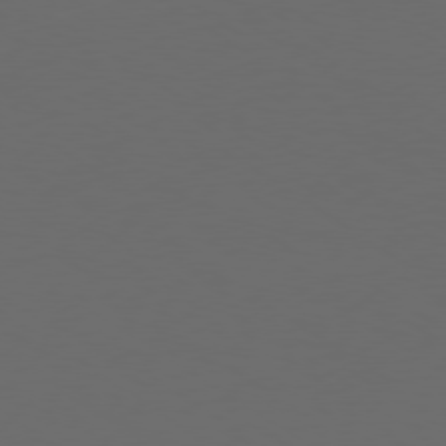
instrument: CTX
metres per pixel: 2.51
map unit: Ap
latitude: -79.6344
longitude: -64.9325
